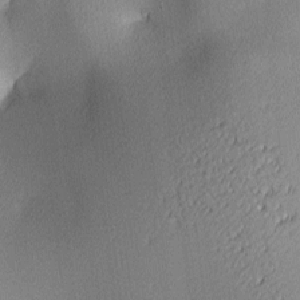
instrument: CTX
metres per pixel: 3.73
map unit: lAa
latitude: 3.6316
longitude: -116.6113
